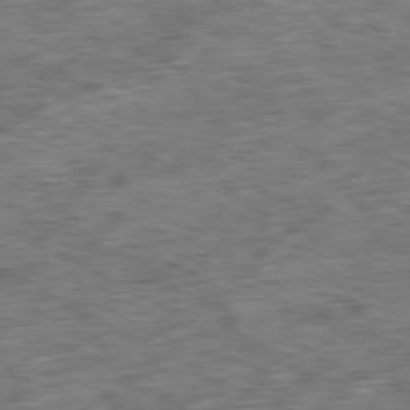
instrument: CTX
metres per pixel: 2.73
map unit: Ap
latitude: -80.8408
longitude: -73.1970
